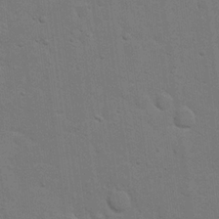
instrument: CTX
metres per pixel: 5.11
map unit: eHh
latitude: 19.9339
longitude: -62.2712
